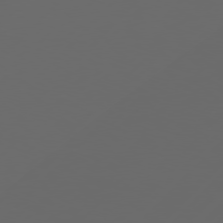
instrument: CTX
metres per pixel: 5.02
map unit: Hpe
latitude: 76.8380
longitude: -138.6868
